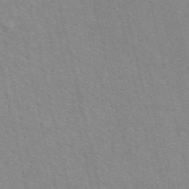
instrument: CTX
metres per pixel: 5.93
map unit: ANa
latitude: 49.6694
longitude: -73.7450
